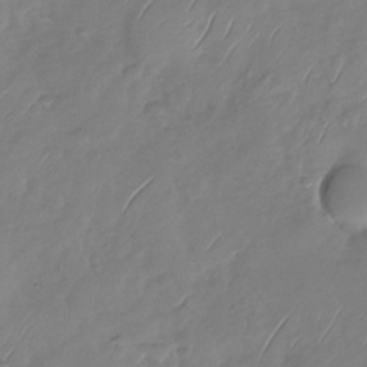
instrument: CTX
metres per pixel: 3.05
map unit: Nhu
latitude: -29.0675
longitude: -59.1403
